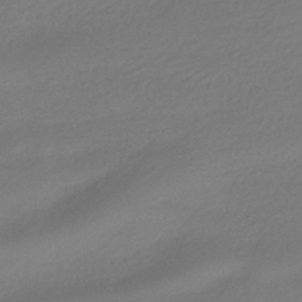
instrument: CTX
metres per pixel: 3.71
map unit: HNhu
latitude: -41.4265
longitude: 94.6707
